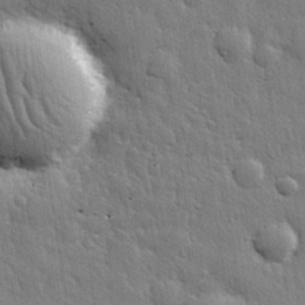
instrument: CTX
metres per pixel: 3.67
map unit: eHh
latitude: 31.6316
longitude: -79.0270
